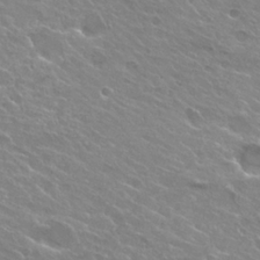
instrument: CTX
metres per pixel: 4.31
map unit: Hto
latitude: 25.4615
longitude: -37.7072
